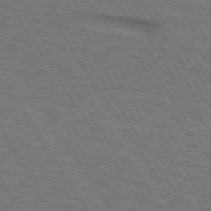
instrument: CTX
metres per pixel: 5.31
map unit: lApd
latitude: 73.0270
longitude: -72.8380
